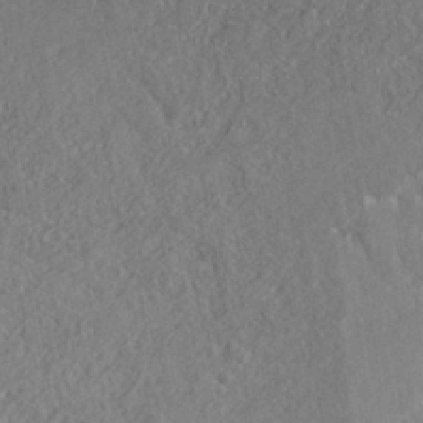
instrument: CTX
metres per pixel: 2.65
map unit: ANa
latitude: -38.9920
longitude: 95.9178
